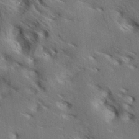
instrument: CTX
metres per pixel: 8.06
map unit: Hve
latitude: 31.9906
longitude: 148.7841
